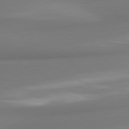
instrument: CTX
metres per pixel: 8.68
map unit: lApd
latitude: 80.3845
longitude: 174.2550
